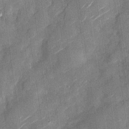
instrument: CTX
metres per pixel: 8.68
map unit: Nhu
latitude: -28.8786
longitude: -72.5168
